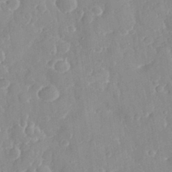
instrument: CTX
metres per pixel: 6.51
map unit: eHh
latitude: 32.2711
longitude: -59.5938
